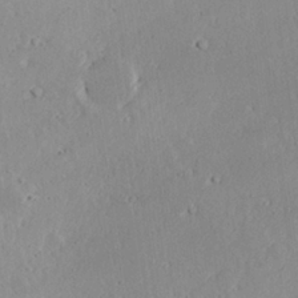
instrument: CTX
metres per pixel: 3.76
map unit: Hve
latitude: 25.5560
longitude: -94.1956
